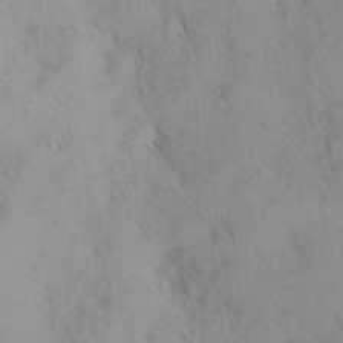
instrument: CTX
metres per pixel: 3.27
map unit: Ave
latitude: 8.6113
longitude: -103.9528
